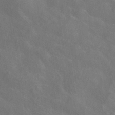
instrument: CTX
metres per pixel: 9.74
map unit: ANa
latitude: -37.1053
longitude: 95.6155
